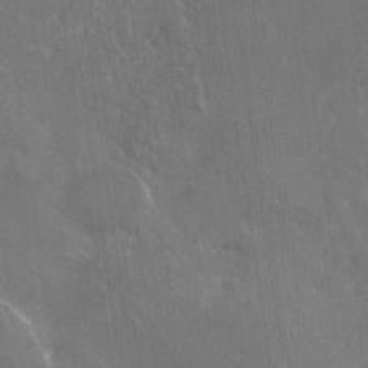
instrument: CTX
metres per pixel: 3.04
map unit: Nhu
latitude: -29.4832
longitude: -80.0444
